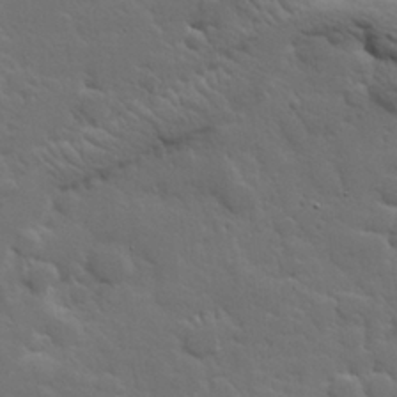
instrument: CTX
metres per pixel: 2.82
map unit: Hve
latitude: 26.0822
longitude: 144.6141
